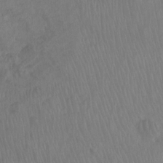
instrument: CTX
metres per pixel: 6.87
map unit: Hto
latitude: -8.1417
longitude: -39.8961
